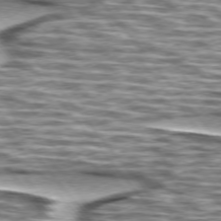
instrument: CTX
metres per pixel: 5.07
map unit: lApd
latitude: 75.2726
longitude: -57.1214
